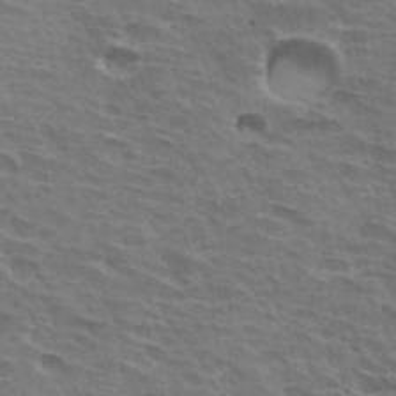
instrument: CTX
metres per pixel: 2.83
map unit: Hto
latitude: 33.6694
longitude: -42.9136
